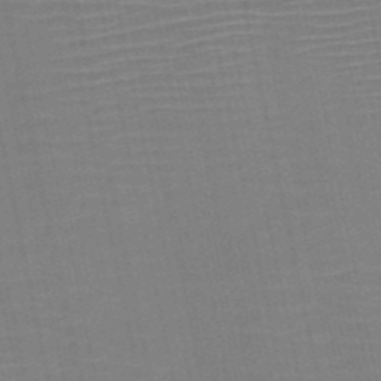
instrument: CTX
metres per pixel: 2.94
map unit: HNb
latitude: -52.4062
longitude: -47.3671
